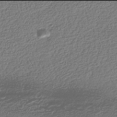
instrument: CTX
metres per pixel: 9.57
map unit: HNhu
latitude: -42.0094
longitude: 98.5007
